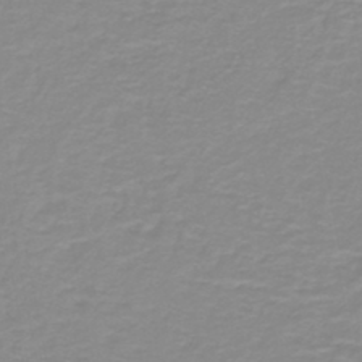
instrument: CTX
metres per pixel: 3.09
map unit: lHb
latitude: -44.0283
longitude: 55.1053
